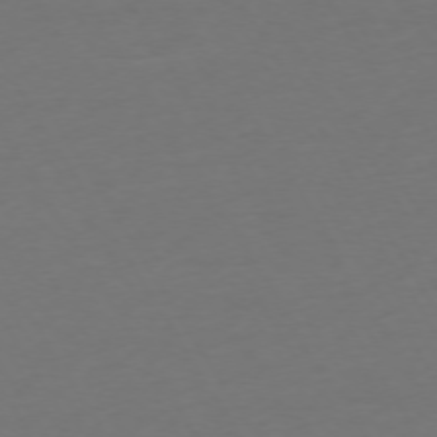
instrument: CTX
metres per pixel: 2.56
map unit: Ap
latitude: -74.8408
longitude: -68.4601
